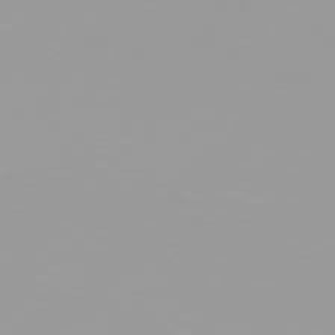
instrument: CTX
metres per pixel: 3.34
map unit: Hpe
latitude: 77.5182
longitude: -138.8380
